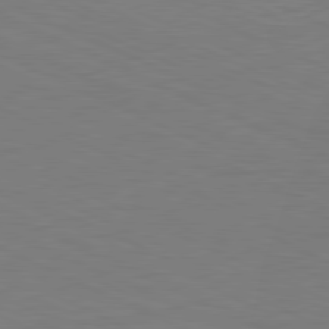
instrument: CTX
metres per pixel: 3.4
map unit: Ap
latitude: -82.0661
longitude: -71.0647
